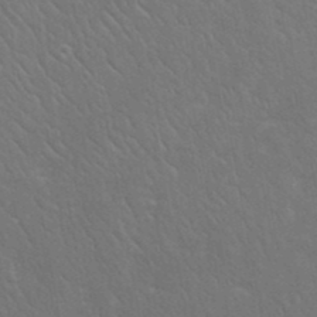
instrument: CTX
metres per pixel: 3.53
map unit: Nhu
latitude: 23.9528
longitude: -62.0633
